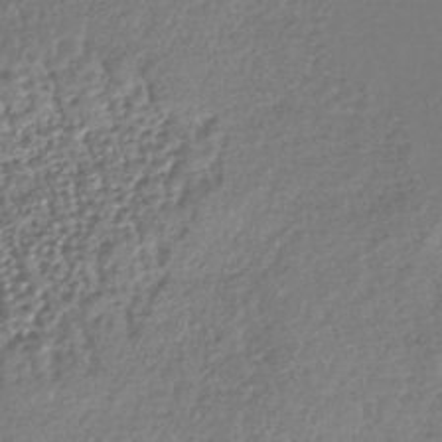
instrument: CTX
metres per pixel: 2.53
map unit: lHb
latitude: -39.4455
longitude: 68.4629
